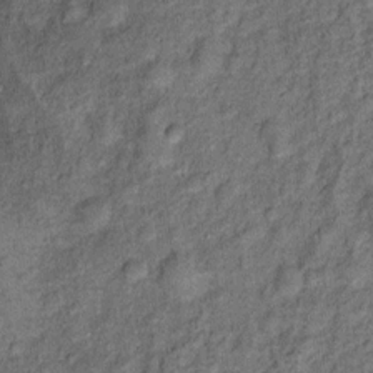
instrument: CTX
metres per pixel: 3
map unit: Ht
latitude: 10.0255
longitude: -39.6505
